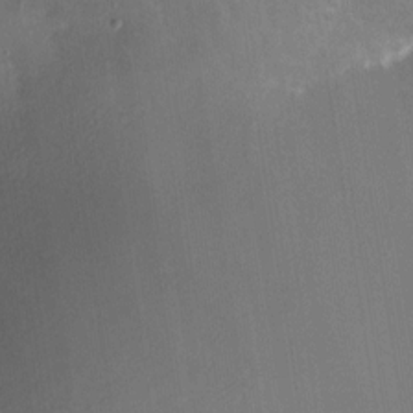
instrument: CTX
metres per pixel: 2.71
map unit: Nhe
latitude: -28.5385
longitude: -110.4223
